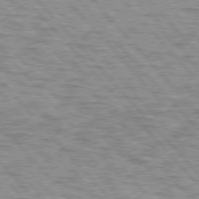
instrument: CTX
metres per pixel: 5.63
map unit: lApd
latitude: 76.8191
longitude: -71.4804
